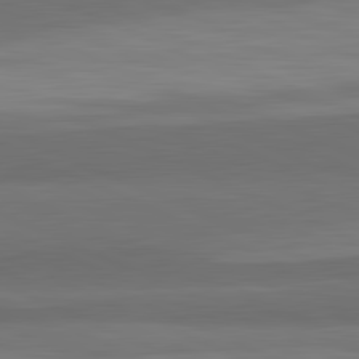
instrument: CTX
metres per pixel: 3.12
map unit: lApd
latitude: 82.3278
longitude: 157.9178
